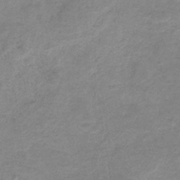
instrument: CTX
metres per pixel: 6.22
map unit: HNb
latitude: -32.2362
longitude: 60.1417
